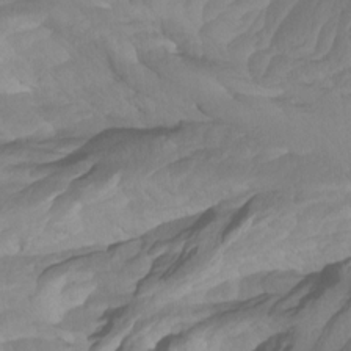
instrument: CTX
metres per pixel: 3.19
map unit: Htu
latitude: -3.5588
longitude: -74.0255
